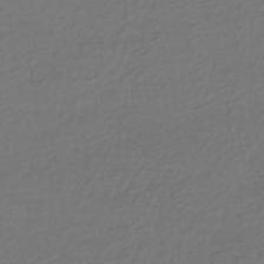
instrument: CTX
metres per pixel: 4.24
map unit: HNhu
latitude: -43.6910
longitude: 96.5385
